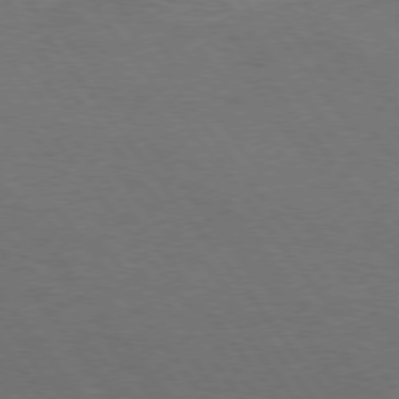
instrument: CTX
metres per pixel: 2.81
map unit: Hpe
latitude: 75.0836
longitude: -141.4048
